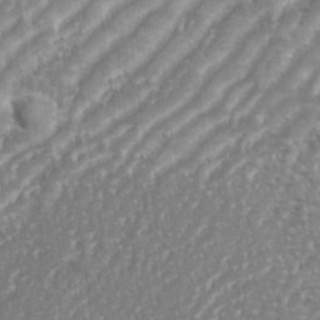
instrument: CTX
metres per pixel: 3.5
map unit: eHh
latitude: 35.4237
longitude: -134.2144
